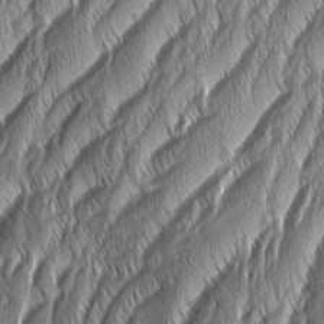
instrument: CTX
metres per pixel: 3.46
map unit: Aa
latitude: 7.9339
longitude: -130.8380
